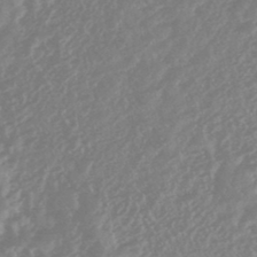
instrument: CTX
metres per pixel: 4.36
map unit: HNhu
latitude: -45.2943
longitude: 91.6533
